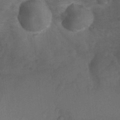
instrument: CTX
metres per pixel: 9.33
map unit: Nhu
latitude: 9.5182
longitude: -25.7260
